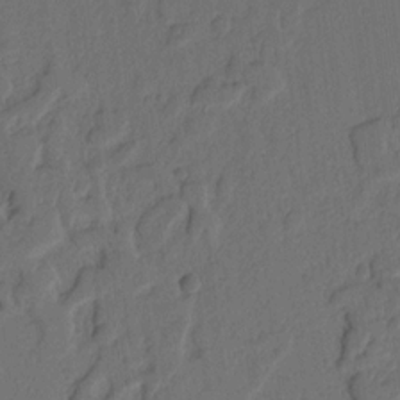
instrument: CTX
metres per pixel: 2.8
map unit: Ht
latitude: 9.7828
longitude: -78.3279
